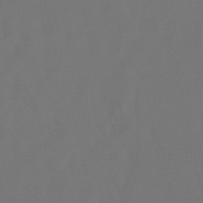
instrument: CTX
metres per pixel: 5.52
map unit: lHb
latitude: -47.8611
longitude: 72.4440
